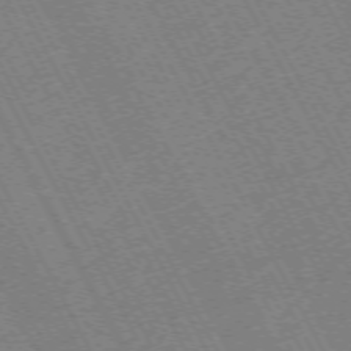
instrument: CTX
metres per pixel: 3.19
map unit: Hpe
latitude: -72.6896
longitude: 10.7085
